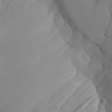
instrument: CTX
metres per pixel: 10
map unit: Aa
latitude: 27.8772
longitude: -131.8017
